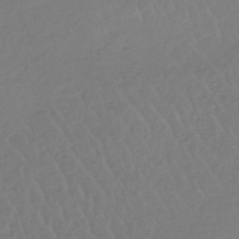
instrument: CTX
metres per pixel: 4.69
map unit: lHb
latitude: -45.1431
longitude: 70.2362
